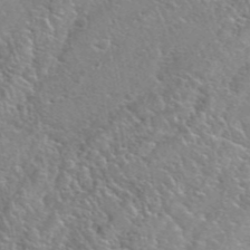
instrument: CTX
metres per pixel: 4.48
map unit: eHh
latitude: 40.9702
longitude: -56.9891
